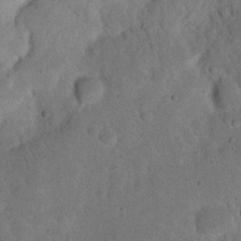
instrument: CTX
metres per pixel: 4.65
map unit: eHh
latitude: 19.8772
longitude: -62.9514
